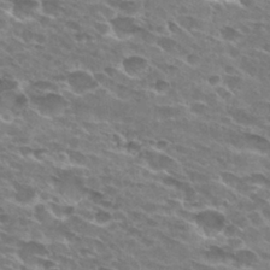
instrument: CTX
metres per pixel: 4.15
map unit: Hto
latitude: 29.1214
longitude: -42.5735
